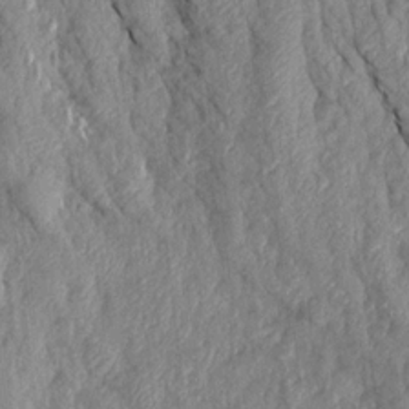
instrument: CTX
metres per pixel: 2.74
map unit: Aa
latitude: 17.5938
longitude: -146.0255
